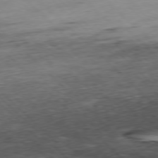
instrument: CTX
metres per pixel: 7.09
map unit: Ap
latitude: -77.8989
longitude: -60.9324
